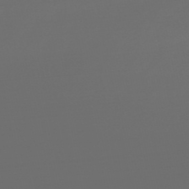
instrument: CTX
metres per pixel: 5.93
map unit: lHb
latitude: -47.9367
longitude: 62.9541
